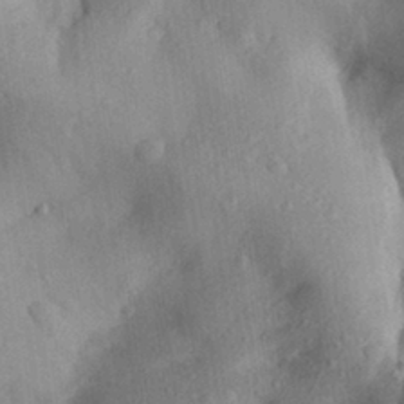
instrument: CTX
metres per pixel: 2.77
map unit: Aa
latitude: 28.8380
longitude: -145.5749
